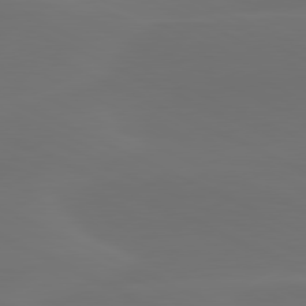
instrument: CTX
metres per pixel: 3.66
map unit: lApd
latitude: 80.5357
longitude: -82.3278
